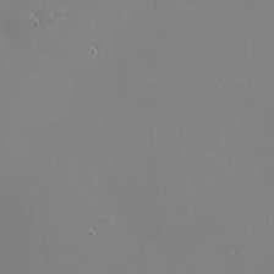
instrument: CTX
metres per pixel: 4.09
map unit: eHh
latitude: -2.5951
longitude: -80.8569
